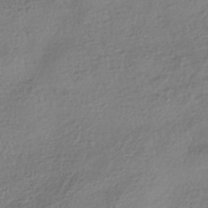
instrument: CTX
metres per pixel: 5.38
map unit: HNhu
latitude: -41.5966
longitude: 99.6533
